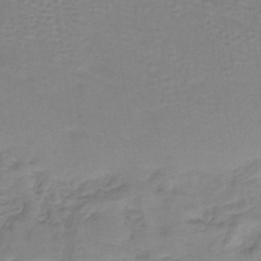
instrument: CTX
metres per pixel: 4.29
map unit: HNb
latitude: -36.9163
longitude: 53.2565
